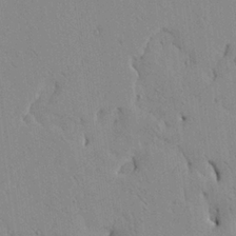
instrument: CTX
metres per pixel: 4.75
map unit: Aa
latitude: 21.8773
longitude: -139.8583
